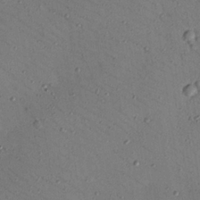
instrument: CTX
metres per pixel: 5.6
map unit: Nhu
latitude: 24.8569
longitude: -73.6505
